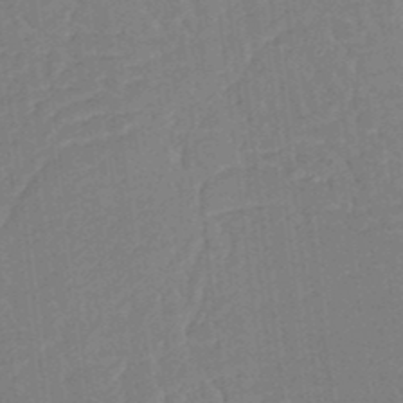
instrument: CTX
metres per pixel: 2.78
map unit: Nhu
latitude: 23.8583
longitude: -72.9892
